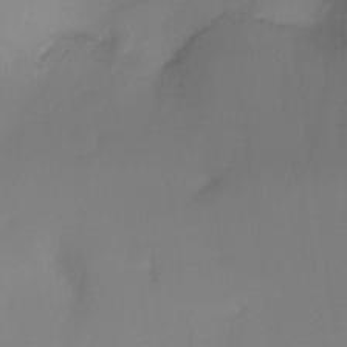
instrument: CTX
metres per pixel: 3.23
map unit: Ht
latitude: -8.0472
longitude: -30.2145
